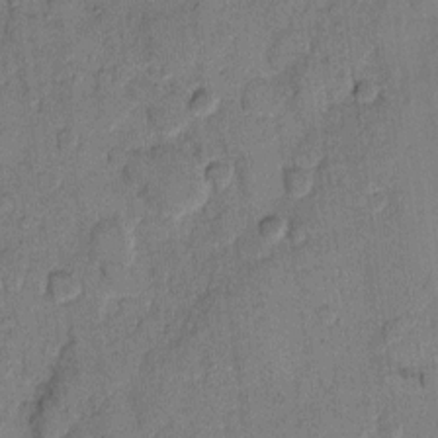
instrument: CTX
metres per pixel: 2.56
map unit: eHh
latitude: 9.6694
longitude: -65.0458
